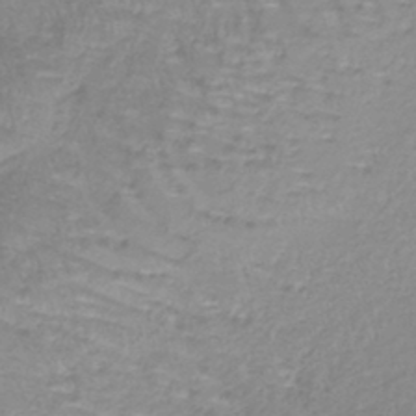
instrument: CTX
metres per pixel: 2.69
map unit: lHb
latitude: -40.7652
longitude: 65.3699
